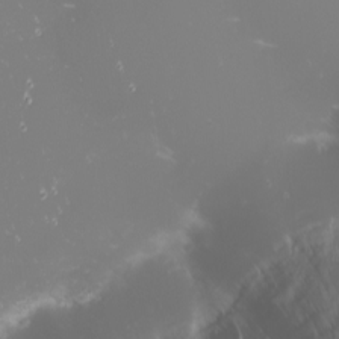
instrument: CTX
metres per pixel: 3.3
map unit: Nhu
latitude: -0.9920
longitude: -81.0269
